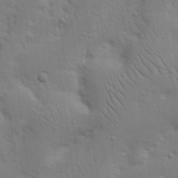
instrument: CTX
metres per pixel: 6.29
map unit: Nhu
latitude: 18.1200
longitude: -75.2348
